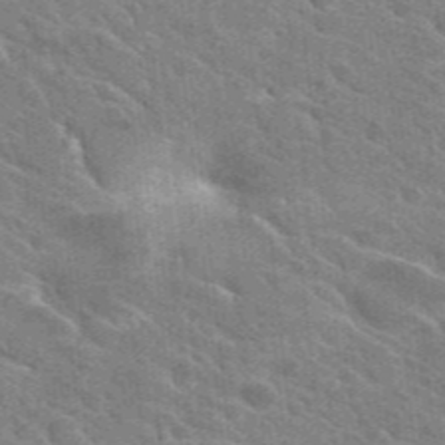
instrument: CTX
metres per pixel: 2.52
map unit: Hto
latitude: 25.6882
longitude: -36.6869
